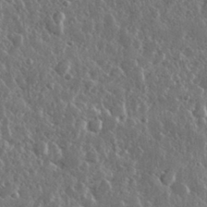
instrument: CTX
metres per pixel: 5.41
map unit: lHvf
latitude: 31.8395
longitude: -90.7246
